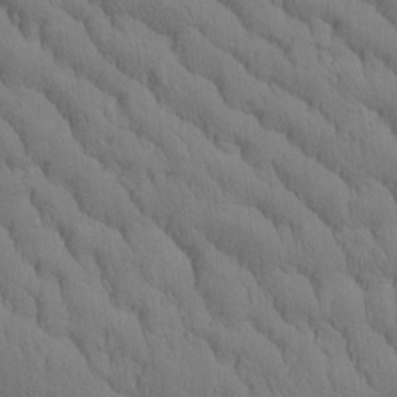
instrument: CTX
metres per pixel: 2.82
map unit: Htu
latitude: -3.1242
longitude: 172.5385
